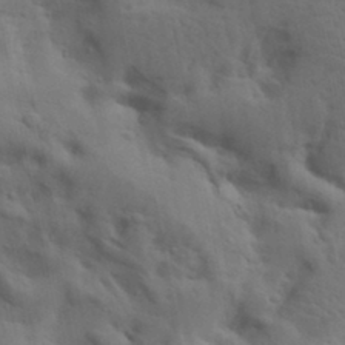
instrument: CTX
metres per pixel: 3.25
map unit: lAa
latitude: 19.1781
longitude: -138.7057
